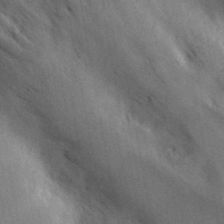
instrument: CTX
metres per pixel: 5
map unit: ANa
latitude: 39.5371
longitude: -90.8947
